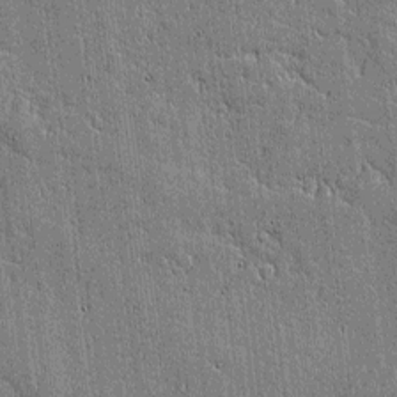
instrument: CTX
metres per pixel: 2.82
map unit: lAvf
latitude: -0.6708
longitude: -106.4412
